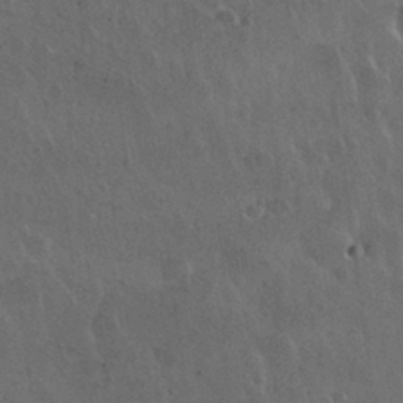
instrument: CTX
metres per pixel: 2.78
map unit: Nhu
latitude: 30.1578
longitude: -56.2333
